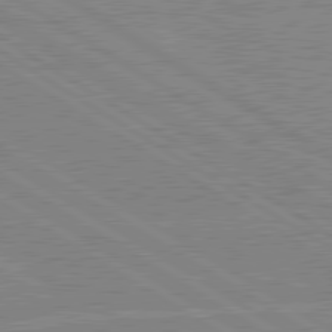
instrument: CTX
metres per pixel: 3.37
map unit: lApd
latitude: 80.2333
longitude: -125.4048
